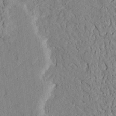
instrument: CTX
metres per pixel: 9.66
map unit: Ave
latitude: 23.9906
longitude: -133.2537
